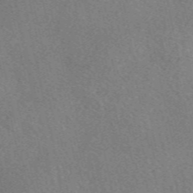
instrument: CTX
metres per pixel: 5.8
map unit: eAb
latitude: 50.3845
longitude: 107.8989
